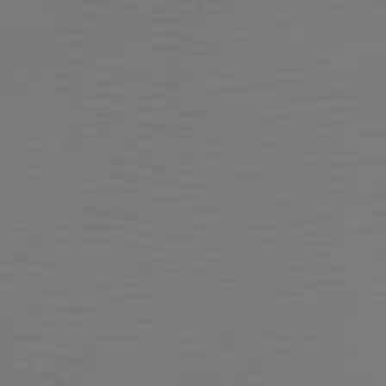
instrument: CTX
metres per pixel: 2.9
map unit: Htu
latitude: -6.4440
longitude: -74.0822
